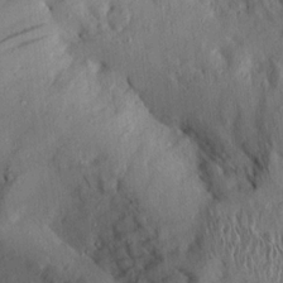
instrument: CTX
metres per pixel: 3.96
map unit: Aa
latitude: 13.3482
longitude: -143.8017
